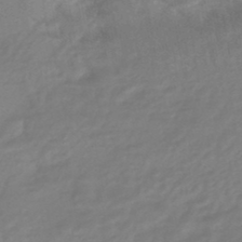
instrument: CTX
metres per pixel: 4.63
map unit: HNhu
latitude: -45.7856
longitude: 92.1417
